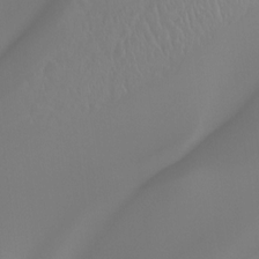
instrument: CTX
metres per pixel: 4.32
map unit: Hto
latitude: -8.5763
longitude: -46.1389
